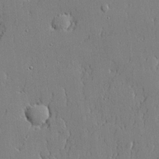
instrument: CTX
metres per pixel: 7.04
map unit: lHvf
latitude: 20.9136
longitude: 143.6721
